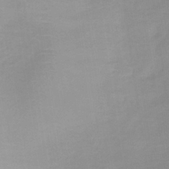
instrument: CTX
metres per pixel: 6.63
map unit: lHb
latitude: -37.1431
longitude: 73.5210
